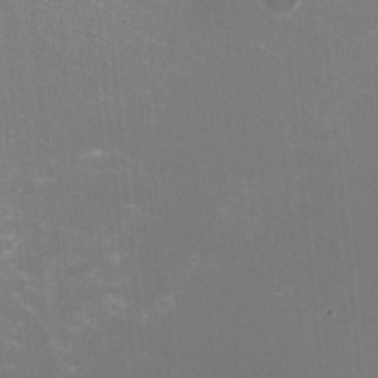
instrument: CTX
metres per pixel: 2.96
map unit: HNhu
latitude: -2.2739
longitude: -1.7260
